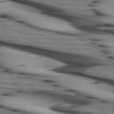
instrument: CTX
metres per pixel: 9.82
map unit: lApd
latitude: 74.1767
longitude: -64.3278
